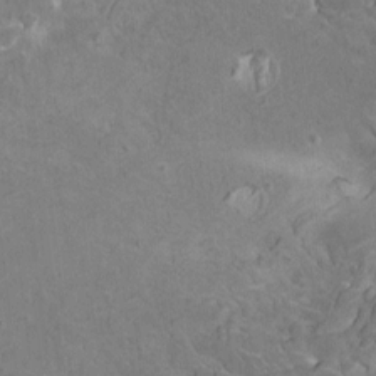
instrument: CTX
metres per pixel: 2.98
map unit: HNhu
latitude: 5.1403
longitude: 3.6532
